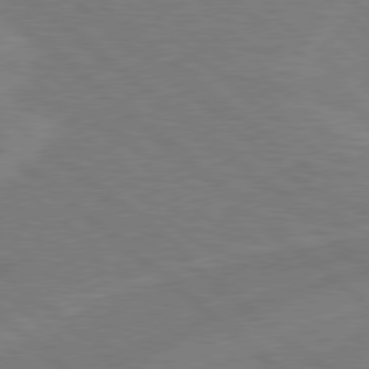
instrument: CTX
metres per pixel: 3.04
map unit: Hpe
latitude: 78.2334
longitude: -152.8947
